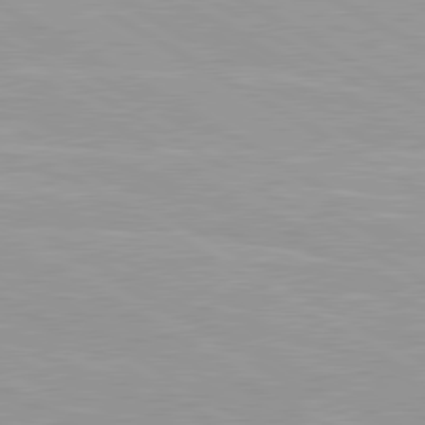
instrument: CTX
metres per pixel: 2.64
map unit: lApd
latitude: 80.6301
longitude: 159.7666
